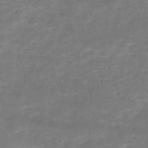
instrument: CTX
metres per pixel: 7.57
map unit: HNb
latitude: -49.1054
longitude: -39.4237
